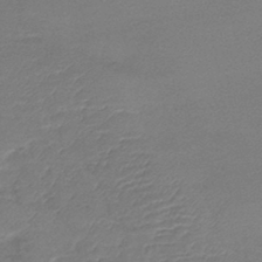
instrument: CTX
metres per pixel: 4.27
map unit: lHb
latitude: -42.6707
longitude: 79.0486
